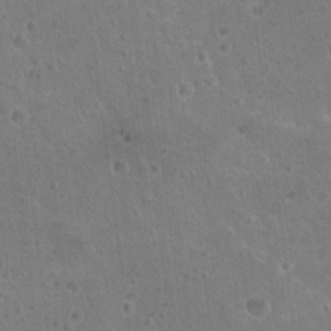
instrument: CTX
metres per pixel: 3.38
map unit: Nhu
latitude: 17.5938
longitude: -32.6302
